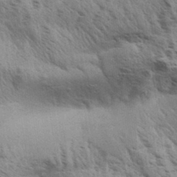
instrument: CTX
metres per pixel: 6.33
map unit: Aa
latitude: 33.1025
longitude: -140.7624
